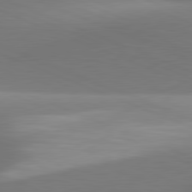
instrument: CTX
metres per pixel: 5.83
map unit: lApd
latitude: 81.5182
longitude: 141.4643
